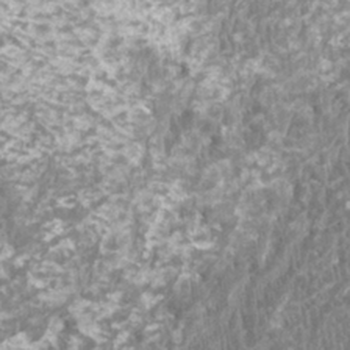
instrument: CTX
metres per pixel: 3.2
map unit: HNhu
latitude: 1.5749
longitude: 0.3873
